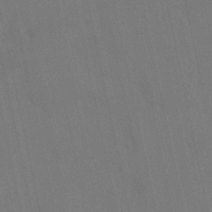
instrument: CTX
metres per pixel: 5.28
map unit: HNhu
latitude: 6.5924
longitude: 4.3495
